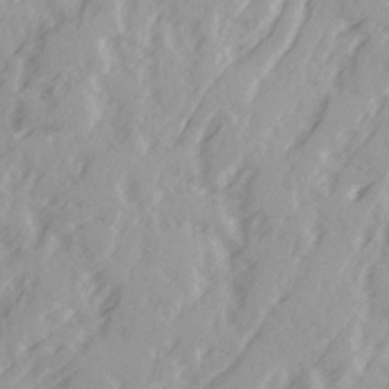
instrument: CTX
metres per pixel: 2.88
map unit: Ave
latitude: 21.6694
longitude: -131.8962
